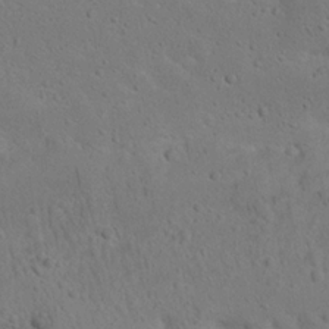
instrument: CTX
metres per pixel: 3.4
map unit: Nhu
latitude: 22.6490
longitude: -72.5546
